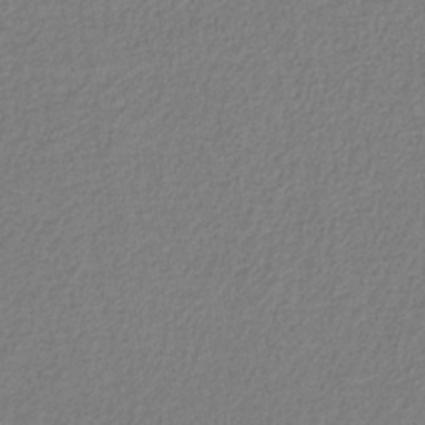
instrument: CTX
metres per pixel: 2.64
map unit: eAb
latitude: -38.8975
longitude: 52.1227
